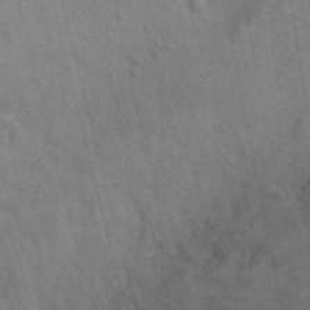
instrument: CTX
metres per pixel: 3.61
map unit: Hto
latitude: 9.5938
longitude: -35.7449
